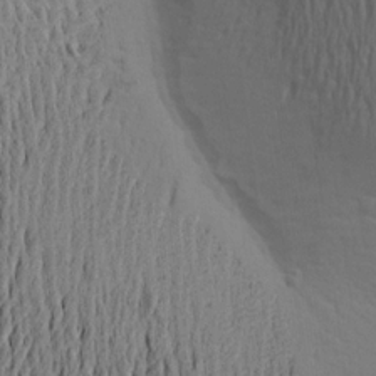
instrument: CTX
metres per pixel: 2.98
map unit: Aa
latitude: 18.6112
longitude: -142.9892
